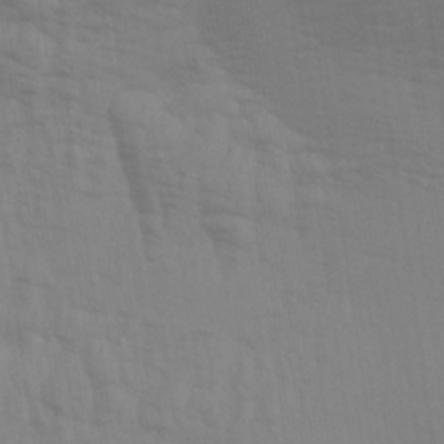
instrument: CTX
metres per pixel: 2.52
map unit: Aa
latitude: 29.5182
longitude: -135.1970
